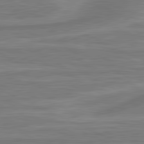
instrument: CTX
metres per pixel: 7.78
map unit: lApd
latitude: 81.4048
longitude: -174.8191
